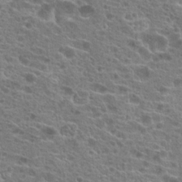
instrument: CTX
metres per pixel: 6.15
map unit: Hto
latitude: 20.5735
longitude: -41.6504
